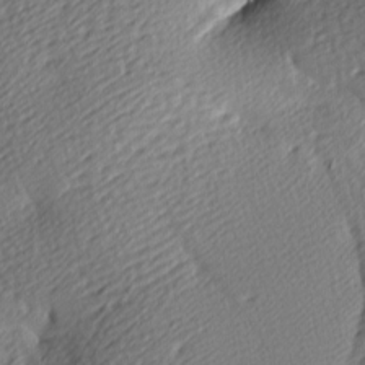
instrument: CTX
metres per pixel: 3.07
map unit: lAa
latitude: -9.7289
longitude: -126.0444
